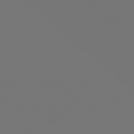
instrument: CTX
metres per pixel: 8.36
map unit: Hpe
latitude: 76.3089
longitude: -139.7261
